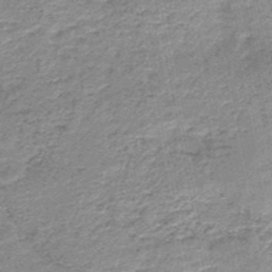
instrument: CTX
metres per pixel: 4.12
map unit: HNb
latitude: -48.0661
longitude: -39.3104
